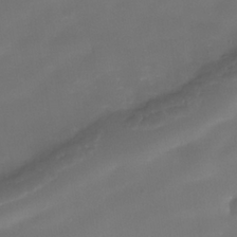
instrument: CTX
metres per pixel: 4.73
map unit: Nhe
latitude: -38.4062
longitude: -118.8758
